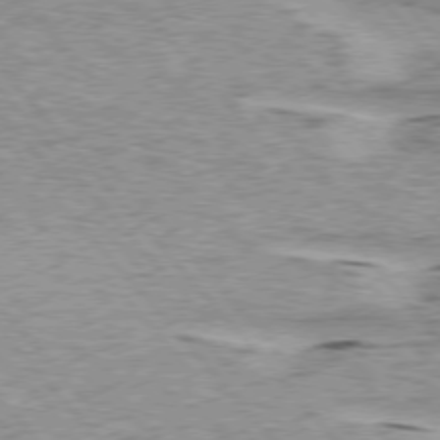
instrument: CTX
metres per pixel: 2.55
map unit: lApd
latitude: 75.5371
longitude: -77.7071
